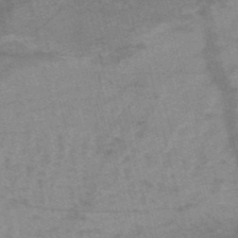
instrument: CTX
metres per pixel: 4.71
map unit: HNb
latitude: -54.1606
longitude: -43.2537
